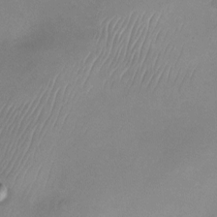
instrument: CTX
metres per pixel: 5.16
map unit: Nhu
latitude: -24.0094
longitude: -70.3656
